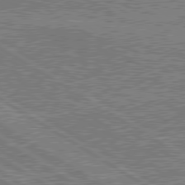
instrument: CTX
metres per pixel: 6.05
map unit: lApd
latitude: 79.7450
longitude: 169.0675
